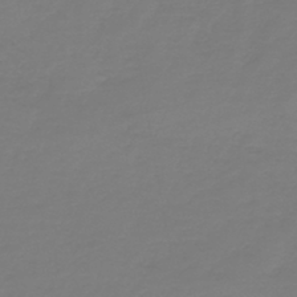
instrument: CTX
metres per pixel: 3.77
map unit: lHb
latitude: -42.7652
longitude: 63.9178
